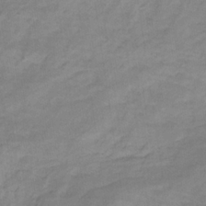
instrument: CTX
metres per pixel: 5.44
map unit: eHb
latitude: -32.4629
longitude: 68.0850
